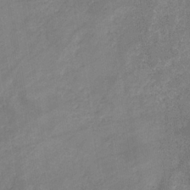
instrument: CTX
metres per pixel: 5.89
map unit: eHb
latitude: -34.0283
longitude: 72.9541
